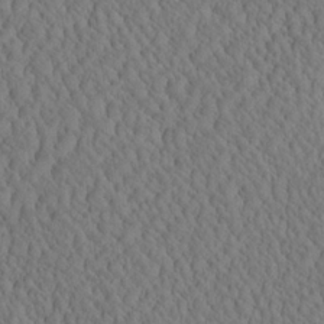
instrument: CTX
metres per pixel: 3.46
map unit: eHh
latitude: -3.2942
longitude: 15.3510
